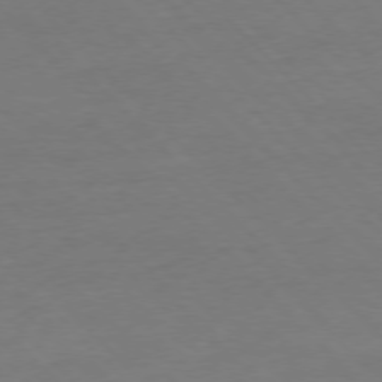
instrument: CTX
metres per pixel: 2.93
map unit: Ap
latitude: -77.0109
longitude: -80.1389
